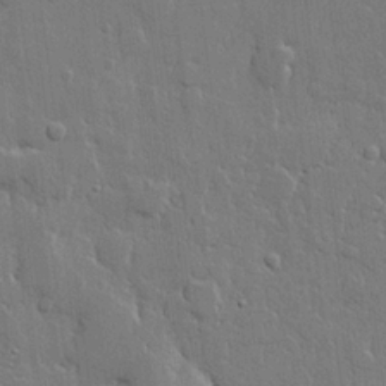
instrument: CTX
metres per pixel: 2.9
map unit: lHvf
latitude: 22.3656
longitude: 145.1431
